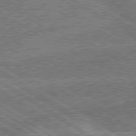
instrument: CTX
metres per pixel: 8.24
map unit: lApd
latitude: 79.8961
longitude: 169.2187
